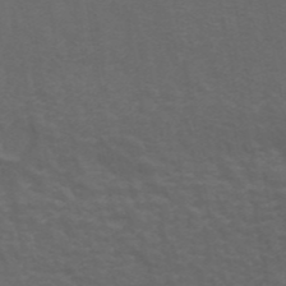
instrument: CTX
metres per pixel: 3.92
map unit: ANa
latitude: 44.2333
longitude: 26.2361
